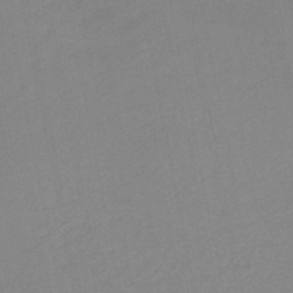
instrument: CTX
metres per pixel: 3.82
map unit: HNb
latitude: -50.4251
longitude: -45.6883
